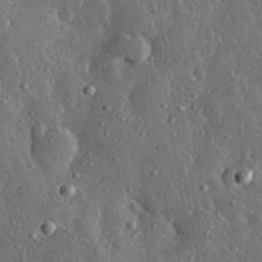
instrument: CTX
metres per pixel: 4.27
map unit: eHh
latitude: 31.0459
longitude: -79.9150
